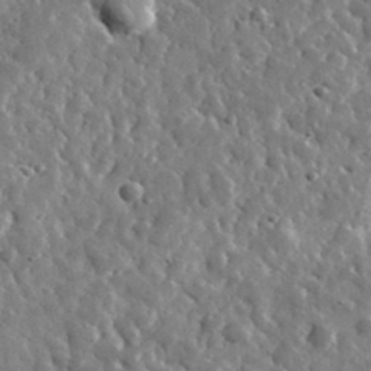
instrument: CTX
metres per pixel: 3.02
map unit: lHvf
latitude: 35.3859
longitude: -88.0255
